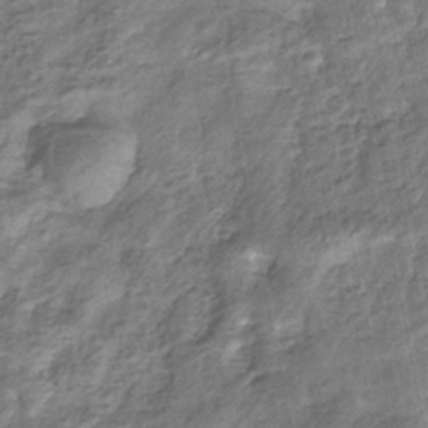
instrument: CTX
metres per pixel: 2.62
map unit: eHb
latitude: -34.8597
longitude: 76.4440
